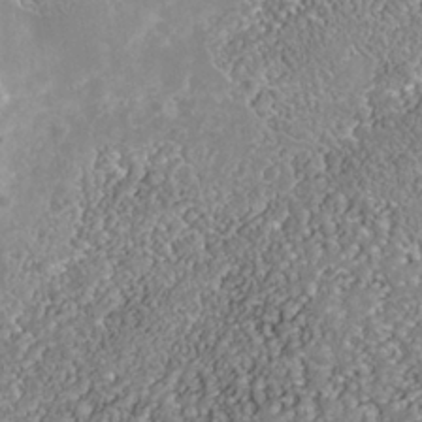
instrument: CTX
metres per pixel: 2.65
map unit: Nhe
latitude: -39.3510
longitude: -117.3482
